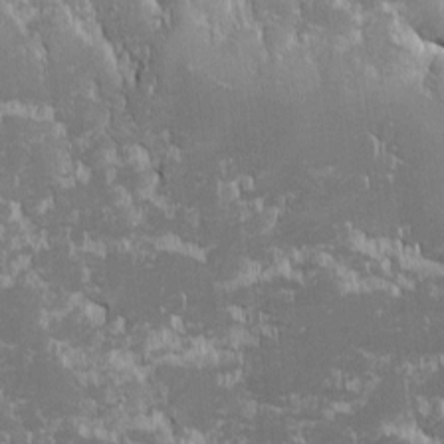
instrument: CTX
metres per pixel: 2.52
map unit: Ave
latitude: -10.7652
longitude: -117.6505
